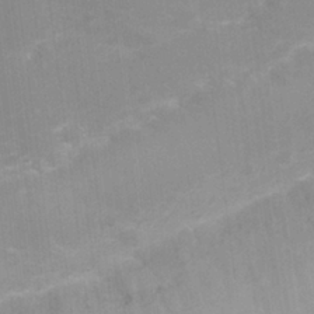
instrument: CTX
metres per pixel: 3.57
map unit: Nhu
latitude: 26.4034
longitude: -62.4034
